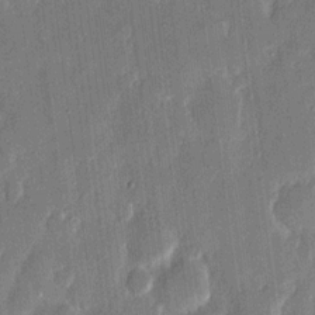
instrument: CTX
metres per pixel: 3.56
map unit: eHh
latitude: 13.0270
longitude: -71.0458
